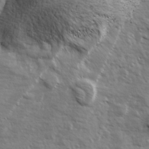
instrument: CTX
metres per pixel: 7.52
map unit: Ave
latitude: 13.0648
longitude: -101.9339
